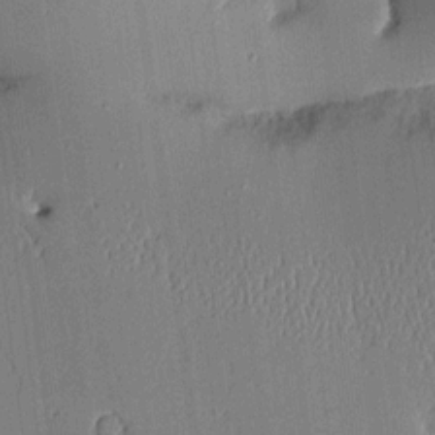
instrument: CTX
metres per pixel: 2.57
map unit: Aa
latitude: 11.0648
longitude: -128.1389
